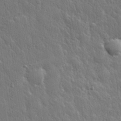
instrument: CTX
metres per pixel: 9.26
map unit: eHh
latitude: 31.5371
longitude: -79.3293
